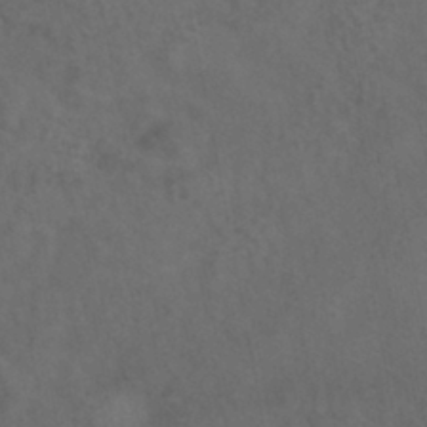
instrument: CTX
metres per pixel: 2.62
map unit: HNhu
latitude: -39.2565
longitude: 97.2376
